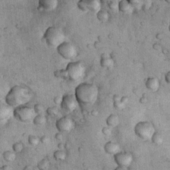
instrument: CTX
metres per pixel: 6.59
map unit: Nhu
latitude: 7.7639
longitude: -23.8961
